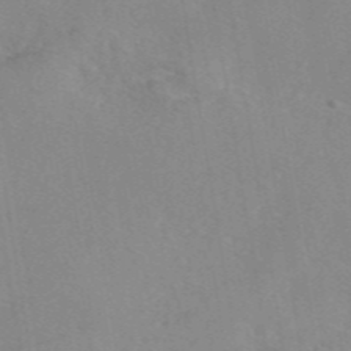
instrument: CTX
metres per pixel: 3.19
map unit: eAb
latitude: 46.1578
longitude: 111.1242
